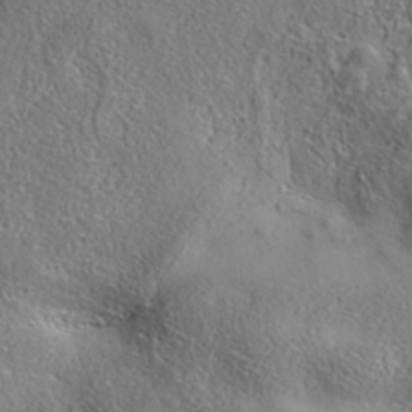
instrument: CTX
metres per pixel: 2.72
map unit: eAb
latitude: 35.7071
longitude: 110.2739
